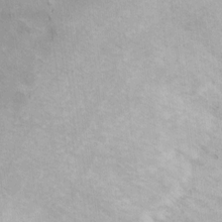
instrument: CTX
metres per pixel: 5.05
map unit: Ht
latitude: 5.8205
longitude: -36.9892
